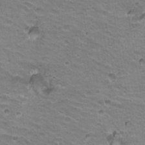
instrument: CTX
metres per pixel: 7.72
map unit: Hto
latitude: 20.6113
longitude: -32.2711
